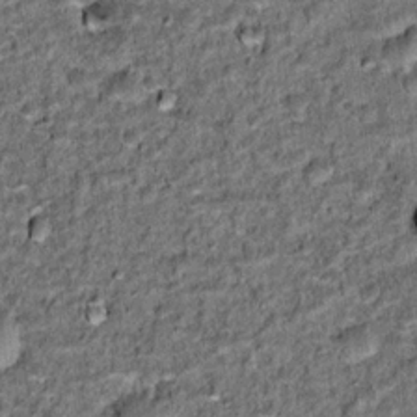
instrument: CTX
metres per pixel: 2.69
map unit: Hto
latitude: 15.4994
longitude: -35.8016
